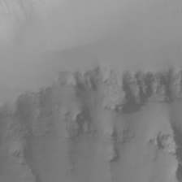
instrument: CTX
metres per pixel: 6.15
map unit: Nhu
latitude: -6.7085
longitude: -83.5182
